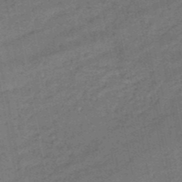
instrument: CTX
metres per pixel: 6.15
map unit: HNb
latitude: -50.7463
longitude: -40.6868
